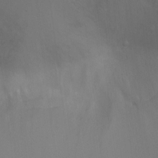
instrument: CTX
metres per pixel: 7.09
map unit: Ht
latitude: -8.9542
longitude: -28.5734
